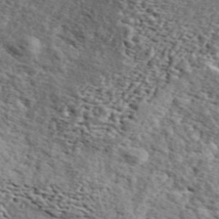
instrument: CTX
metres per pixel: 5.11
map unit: ANa
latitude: 43.8772
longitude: 45.4454
